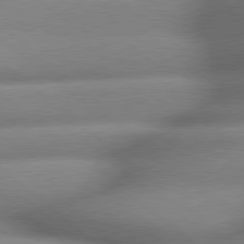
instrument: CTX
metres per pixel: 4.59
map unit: lApd
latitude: 79.5560
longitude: -163.8017
